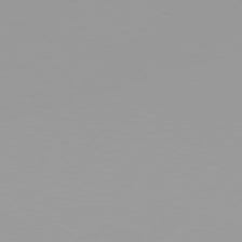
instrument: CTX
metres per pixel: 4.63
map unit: Hpe
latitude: 77.6505
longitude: -138.6113
